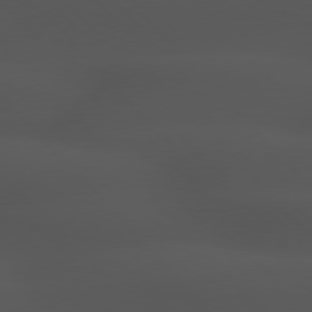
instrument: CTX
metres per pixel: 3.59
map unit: Hpe
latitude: 77.1592
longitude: -166.8380
